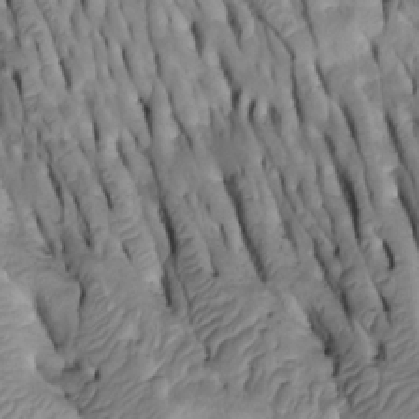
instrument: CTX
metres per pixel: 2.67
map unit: Htu
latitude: -3.3131
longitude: 150.0472
